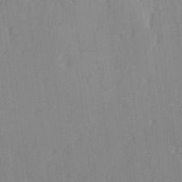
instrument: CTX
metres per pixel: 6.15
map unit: Ave
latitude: 2.6490
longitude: -111.1403
